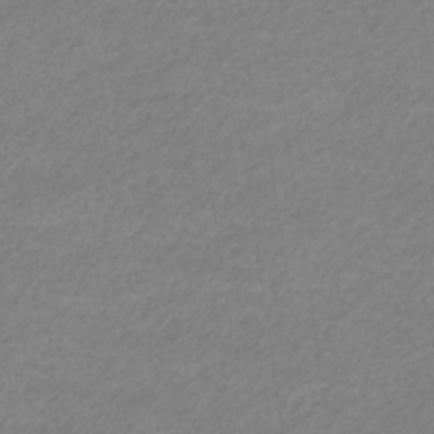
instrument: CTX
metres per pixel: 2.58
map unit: eHb
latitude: -33.1620
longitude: 70.5763
